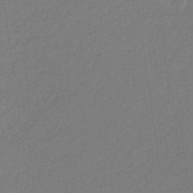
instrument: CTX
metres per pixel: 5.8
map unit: eHb
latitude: -30.4062
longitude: 66.6896
